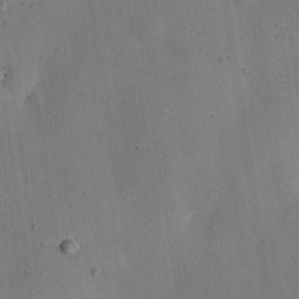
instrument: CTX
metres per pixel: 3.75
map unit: Nhu
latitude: 25.6316
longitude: -71.9906
